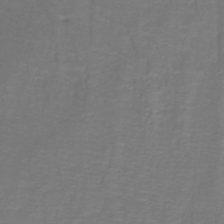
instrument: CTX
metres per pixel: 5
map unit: lHb
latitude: -43.0864
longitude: 57.3132
